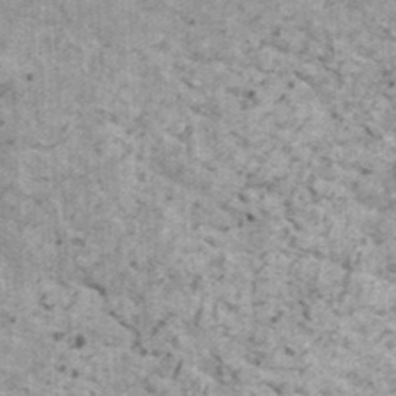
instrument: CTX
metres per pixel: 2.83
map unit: HNhu
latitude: 2.4034
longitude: 4.9541
